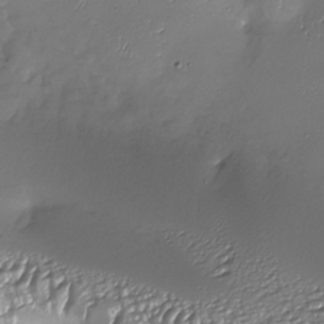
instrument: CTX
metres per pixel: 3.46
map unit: Nhu
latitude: -27.7666
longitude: -59.0081
